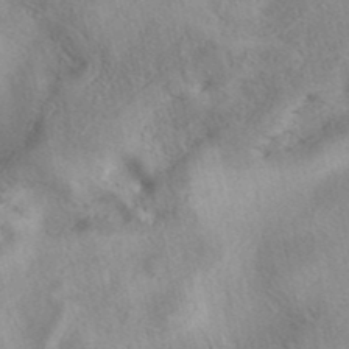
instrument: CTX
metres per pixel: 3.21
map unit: eAb
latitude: 40.0255
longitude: 109.3321
